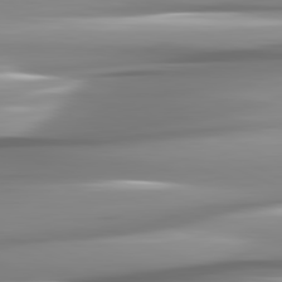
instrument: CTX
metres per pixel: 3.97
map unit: lApd
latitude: 81.9528
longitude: -141.4615
